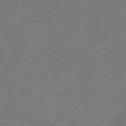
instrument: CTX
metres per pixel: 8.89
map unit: Nve
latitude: -21.8422
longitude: 106.3496
